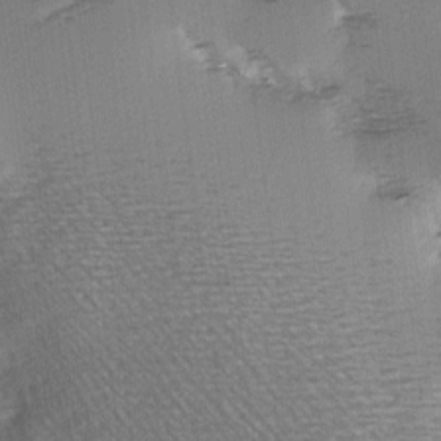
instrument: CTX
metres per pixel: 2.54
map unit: Hve
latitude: 3.7638
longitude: -121.2726
